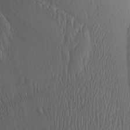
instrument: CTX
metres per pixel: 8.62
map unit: Aa
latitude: 24.9891
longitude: -135.5371
